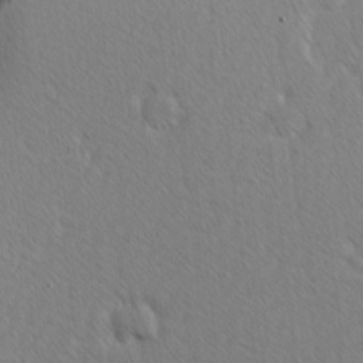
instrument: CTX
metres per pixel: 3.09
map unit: Ave
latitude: 8.3467
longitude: -105.7450
